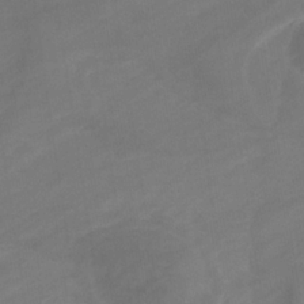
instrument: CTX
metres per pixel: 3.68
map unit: eHb
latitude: -33.1809
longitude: 72.5951
